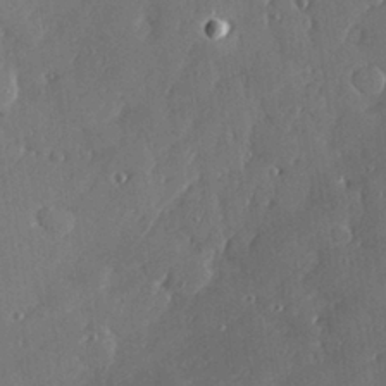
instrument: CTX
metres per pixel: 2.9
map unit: Hve
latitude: 27.7828
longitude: -91.0647
